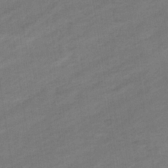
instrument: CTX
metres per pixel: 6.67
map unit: eHb
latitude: -36.4818
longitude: 78.0661
